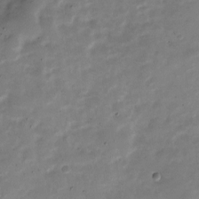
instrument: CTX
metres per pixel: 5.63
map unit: Nve
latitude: -24.1039
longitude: 105.6722
